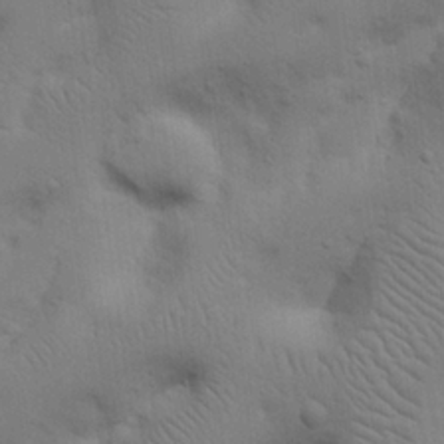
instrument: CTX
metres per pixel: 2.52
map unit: Nhu
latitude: 17.9717
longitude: -75.1403
